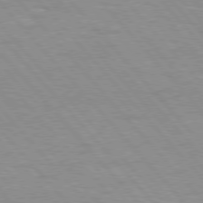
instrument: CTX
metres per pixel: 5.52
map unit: Hpe
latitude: 76.7057
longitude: -153.6127
